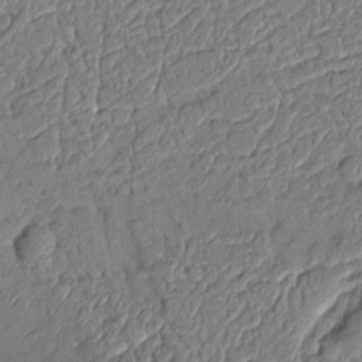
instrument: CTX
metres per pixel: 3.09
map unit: Aa
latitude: 9.2159
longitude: -131.4238
